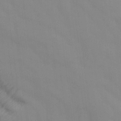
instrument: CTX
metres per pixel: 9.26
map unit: Ave
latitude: 13.5938
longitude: -105.0648
